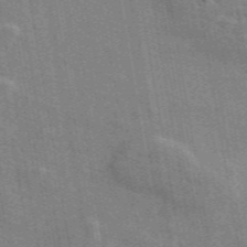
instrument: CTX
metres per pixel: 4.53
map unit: ANa
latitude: 49.5182
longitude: -80.1956
